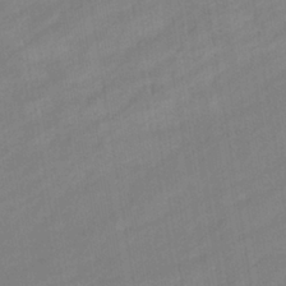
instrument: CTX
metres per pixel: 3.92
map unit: eHb
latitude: -37.2376
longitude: 79.5966
